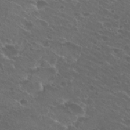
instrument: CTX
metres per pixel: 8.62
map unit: Hto
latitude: 25.3481
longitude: -39.7827
